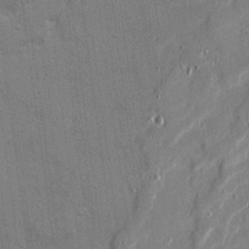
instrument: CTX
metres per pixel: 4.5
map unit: Ave
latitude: 20.7813
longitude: -129.3670
